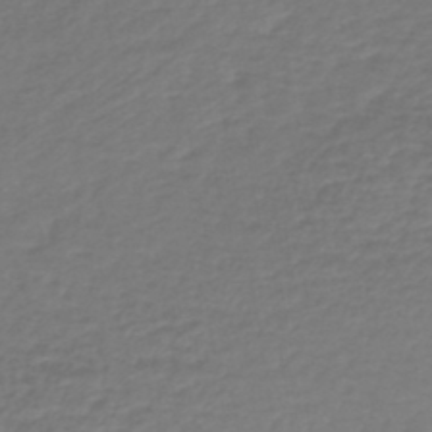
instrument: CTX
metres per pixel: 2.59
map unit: lHb
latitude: -43.3320
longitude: 69.3131
